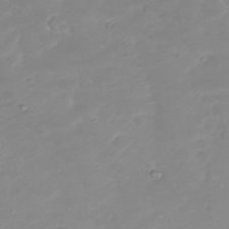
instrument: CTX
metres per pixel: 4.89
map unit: Nhu
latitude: 23.2726
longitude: -61.4993
